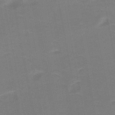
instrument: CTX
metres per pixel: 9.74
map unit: HNb
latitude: -48.7841
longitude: -48.1767
